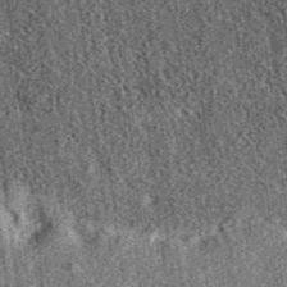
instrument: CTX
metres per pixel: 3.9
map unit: eAb
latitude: 36.7813
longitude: 107.4076
